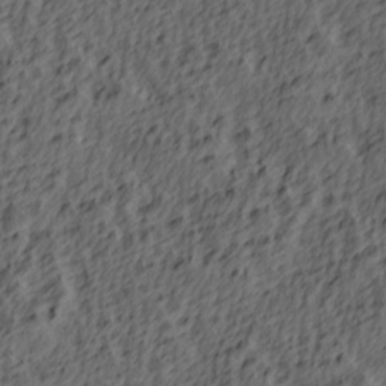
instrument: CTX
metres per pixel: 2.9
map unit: lAa
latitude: 4.2522
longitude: -113.6316
